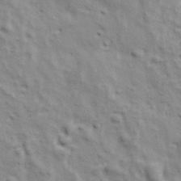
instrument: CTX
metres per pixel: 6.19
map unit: Ave
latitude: 17.4049
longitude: -132.9325
